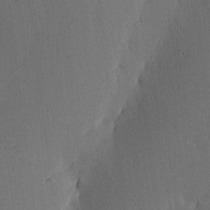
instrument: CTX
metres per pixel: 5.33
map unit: lAa
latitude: 12.0633
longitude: -108.9513
